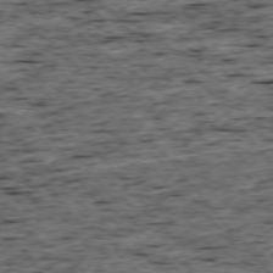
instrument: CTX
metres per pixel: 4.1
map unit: Ap
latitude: -75.5588
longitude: -92.3845
